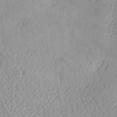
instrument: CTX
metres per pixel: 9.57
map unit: Hve
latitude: 2.5734
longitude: -121.5182
